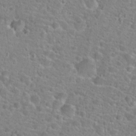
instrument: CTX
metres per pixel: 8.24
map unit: Hto
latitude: 24.6679
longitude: -48.8569
